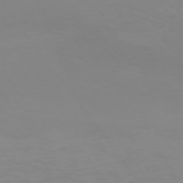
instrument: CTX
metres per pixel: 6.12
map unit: Ap
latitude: -74.5952
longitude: -81.5749
